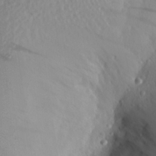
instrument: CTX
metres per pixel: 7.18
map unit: Aa
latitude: 26.2334
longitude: -147.0837
